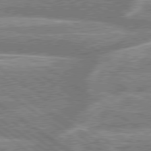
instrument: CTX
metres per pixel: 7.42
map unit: lApd
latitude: 79.0459
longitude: -159.6505
